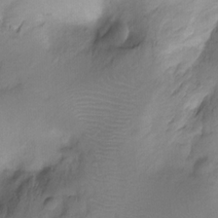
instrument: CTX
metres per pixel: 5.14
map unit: Ht
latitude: -10.2551
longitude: -39.0458
